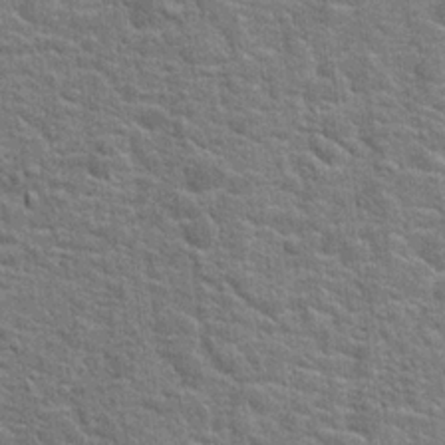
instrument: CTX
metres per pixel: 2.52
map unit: Hto
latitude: 20.8380
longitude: -44.4790
